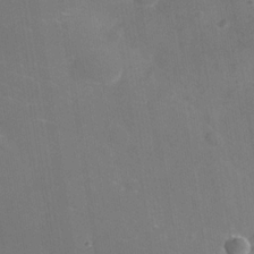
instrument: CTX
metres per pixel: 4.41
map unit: Nhe
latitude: -33.5399
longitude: -87.4426
